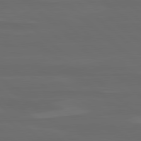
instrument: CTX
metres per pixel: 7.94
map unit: lApd
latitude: 80.0633
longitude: -114.5545
